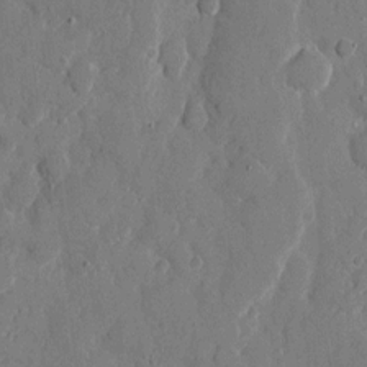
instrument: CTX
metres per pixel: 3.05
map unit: eHh
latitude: 8.0822
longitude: -67.1403
